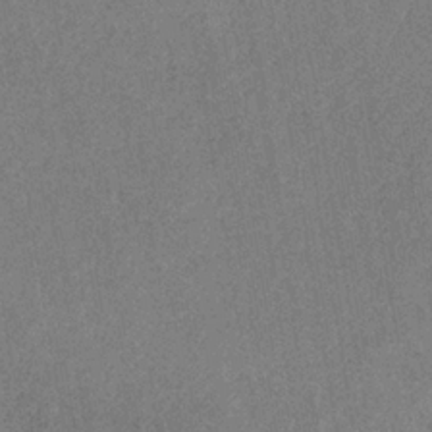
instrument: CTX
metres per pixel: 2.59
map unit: HNb
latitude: -33.0487
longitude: 57.0297
